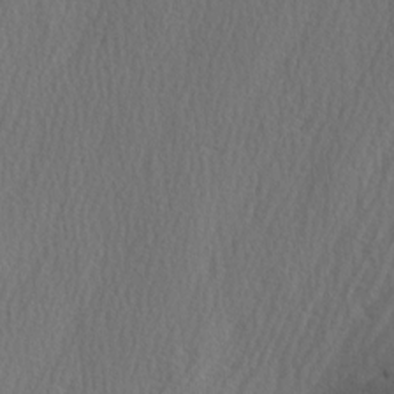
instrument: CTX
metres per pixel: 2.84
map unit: Ave
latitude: 3.0647
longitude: -111.1781
